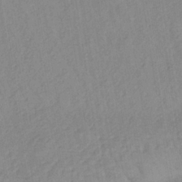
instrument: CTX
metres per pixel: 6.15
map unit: lHb
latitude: -34.6707
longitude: 71.8422
